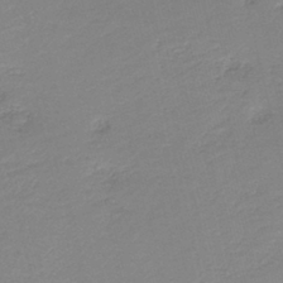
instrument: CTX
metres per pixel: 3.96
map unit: HNb
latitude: -40.4818
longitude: 50.2928
